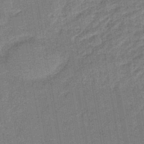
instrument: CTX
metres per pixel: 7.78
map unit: eHb
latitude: -44.7085
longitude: 86.7841
